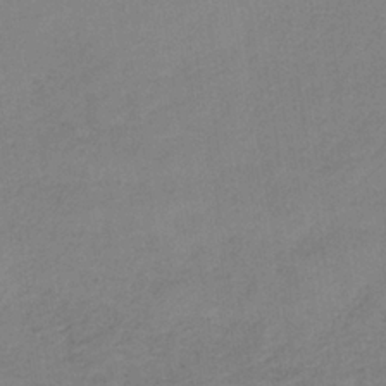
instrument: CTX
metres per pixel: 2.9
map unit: HNb
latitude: -34.3684
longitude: 54.5196
